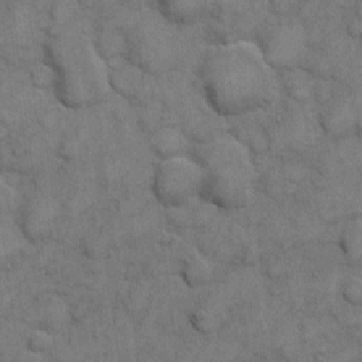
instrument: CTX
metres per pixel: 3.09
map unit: eHh
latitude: 6.2900
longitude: -65.0458
